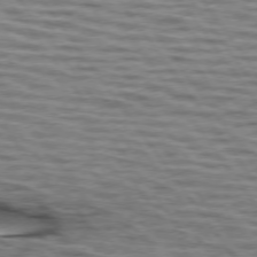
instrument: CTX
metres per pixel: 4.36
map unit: lApd
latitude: 74.4223
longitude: -53.4805
